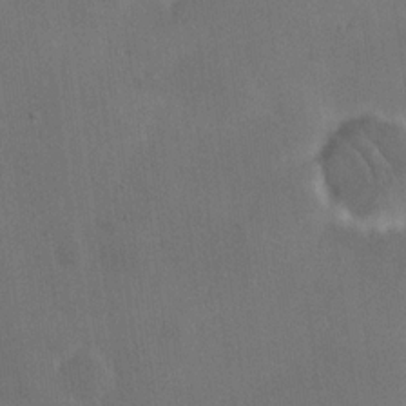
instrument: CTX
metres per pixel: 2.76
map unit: eHh
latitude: 18.7813
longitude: -65.3293
